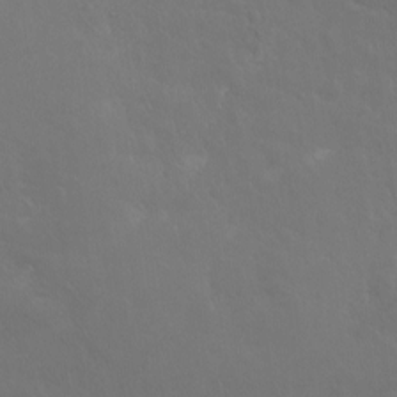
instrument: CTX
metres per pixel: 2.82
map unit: Hto
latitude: -7.7477
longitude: -46.4979
